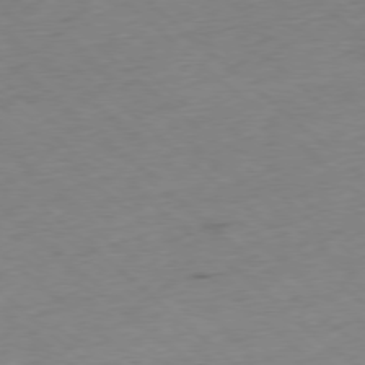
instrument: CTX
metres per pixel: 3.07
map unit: Ap
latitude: -78.1416
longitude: -60.0822
